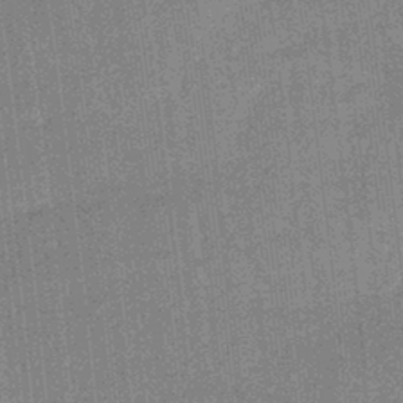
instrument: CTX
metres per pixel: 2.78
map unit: lHb
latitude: -39.8423
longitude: 69.5399
